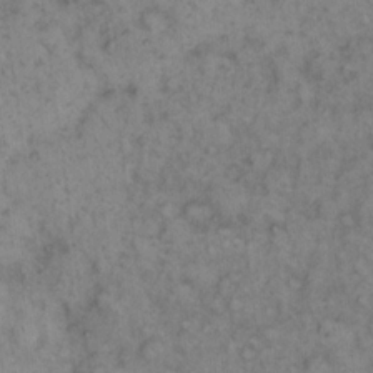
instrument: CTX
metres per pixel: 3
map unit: eHh
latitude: 14.9703
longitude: -64.5546
